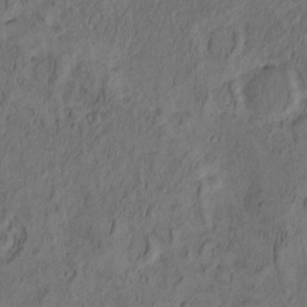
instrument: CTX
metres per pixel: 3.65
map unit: eHh
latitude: -2.6896
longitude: 17.1620
